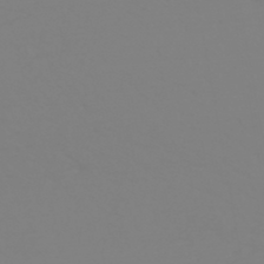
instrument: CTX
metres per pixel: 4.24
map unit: HNhu
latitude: -45.8233
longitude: 90.4251
